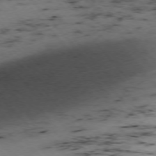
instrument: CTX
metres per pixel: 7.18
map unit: Ap
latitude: -76.0661
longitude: -61.0836
